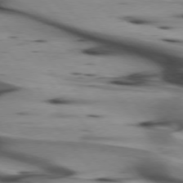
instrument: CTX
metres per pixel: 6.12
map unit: lApd
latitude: 75.5371
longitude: -65.1781
